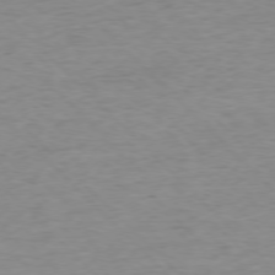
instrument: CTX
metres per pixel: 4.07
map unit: Ap
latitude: -77.1053
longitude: -88.8380
